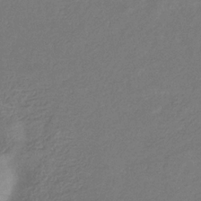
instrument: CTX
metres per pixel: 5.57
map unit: eHb
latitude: -30.4629
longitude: 70.9731
